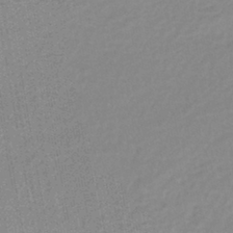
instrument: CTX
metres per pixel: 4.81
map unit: lHb
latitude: -41.6722
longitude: 63.0297
